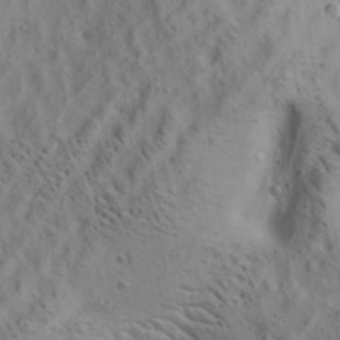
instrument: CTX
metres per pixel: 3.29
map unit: lAa
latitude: 20.0255
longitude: -140.2711
